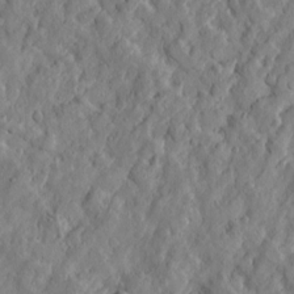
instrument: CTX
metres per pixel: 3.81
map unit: Htu
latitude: -3.7099
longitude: 158.5006
